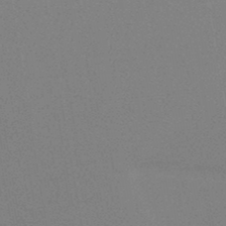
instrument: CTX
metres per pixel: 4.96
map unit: HNb
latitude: -44.3495
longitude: -40.4223
